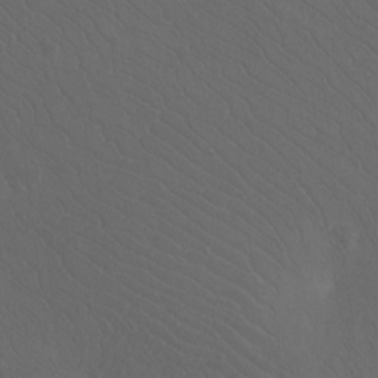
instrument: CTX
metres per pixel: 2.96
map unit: Htu
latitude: -11.7667
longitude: -72.4790
